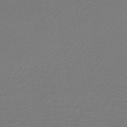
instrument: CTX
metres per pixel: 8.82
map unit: lHb
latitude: -45.5588
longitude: 60.4440
